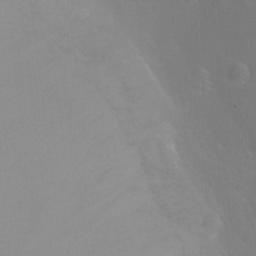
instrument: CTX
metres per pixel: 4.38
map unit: Ht
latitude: -3.0108
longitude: -27.5749
